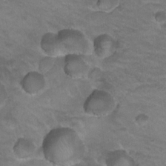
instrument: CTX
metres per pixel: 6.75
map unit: Hto
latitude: 20.1389
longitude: -32.4790
